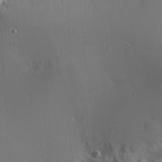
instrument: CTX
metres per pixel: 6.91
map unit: Ave
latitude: 23.4804
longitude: -135.4615
